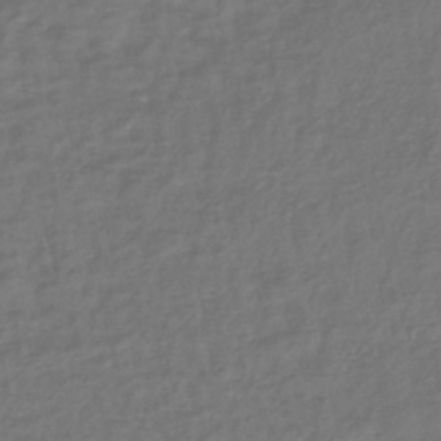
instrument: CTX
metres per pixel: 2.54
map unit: lHb
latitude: -43.2564
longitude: 81.4455
